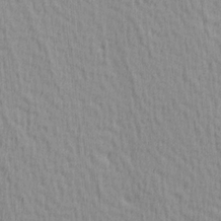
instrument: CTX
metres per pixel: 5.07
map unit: Hve
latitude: 1.8016
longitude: -124.5167
